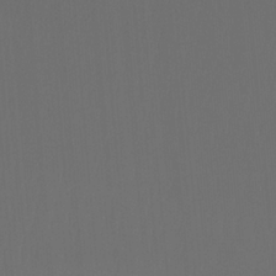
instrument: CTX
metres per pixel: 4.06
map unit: Ht
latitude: -4.7841
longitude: -62.7813
